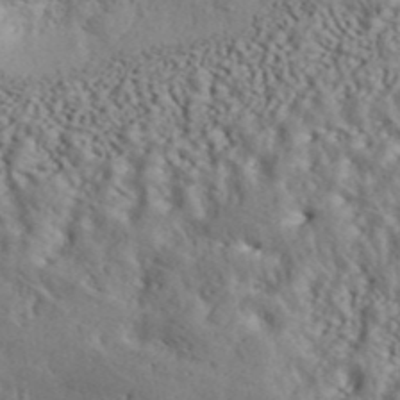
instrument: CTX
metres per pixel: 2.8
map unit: ANa
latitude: 44.4412
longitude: 45.0109
